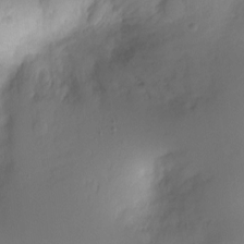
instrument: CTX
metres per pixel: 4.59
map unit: Ht
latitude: -0.6897
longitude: -18.9513
